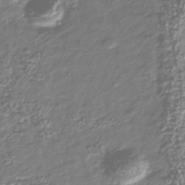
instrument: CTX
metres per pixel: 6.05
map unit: Nhu
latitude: -40.0094
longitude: -81.8961
